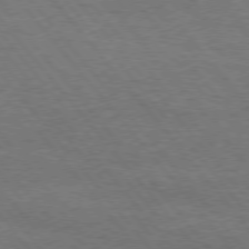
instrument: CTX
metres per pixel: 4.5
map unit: Hpe
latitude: 75.5371
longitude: -151.6694
